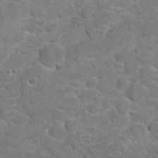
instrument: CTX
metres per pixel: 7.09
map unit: Hto
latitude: 18.9513
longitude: -36.8191
